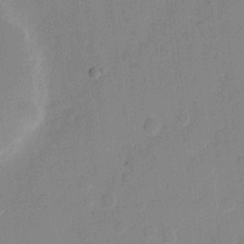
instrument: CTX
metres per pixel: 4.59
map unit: eHh
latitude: 10.6302
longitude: -66.8191
